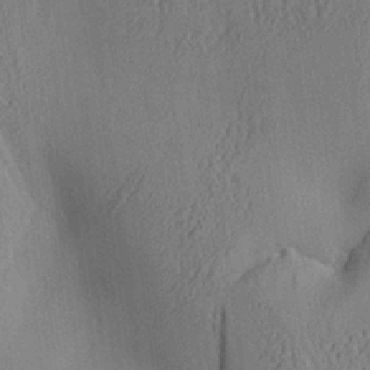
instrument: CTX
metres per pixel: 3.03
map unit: Aa
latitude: 25.7071
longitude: -133.9150
